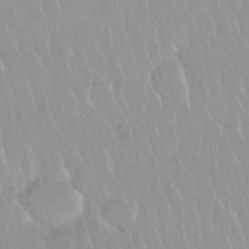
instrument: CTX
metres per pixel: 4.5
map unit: Nhu
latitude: 29.6505
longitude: -56.2711
